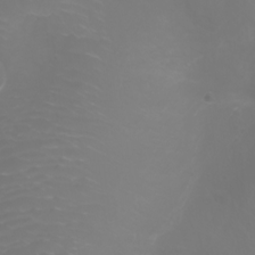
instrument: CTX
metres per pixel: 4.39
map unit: Ht
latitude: -3.0486
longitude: -61.2726
